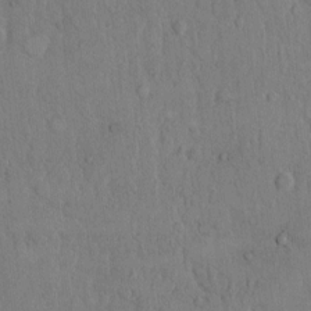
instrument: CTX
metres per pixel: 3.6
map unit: Hto
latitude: 9.0081
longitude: -60.6868
